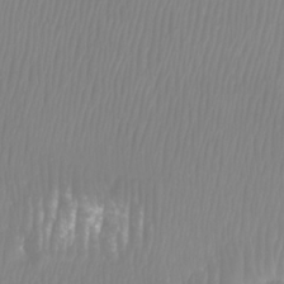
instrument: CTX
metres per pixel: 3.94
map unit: Htu
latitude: -8.6707
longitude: -74.6868
